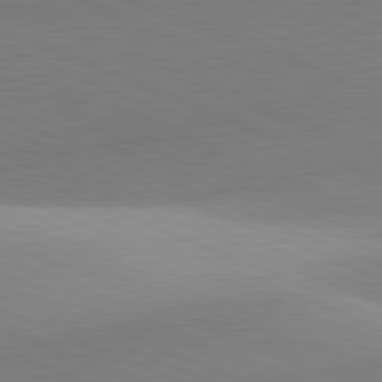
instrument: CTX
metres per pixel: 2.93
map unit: lApd
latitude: 81.5182
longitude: 135.9745
